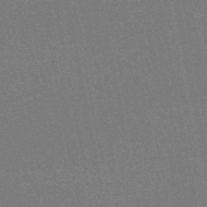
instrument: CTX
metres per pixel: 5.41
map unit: HNhu
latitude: -47.3887
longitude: 99.8800
